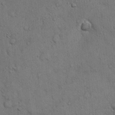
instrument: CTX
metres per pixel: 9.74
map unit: Hto
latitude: 10.8569
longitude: -61.3104
